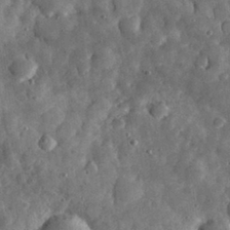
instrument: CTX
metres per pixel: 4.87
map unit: eHh
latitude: 31.0081
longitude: -69.3671
